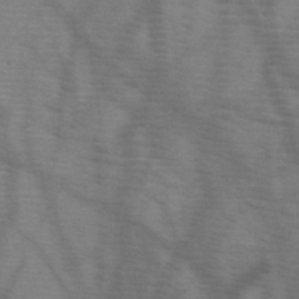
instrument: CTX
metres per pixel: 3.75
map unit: HNb
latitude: -45.7667
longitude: -40.9513
